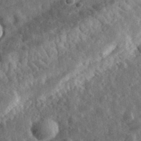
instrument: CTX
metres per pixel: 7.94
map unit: eHh
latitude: 33.5182
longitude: -79.8206
